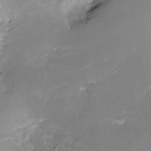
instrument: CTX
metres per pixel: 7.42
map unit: Nve
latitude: -24.4062
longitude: -109.5182
